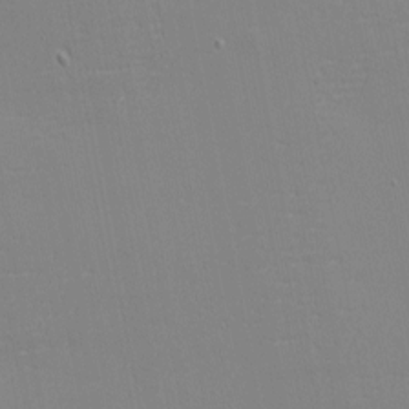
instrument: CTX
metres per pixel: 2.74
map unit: eHh
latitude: -3.6154
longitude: -80.9514
